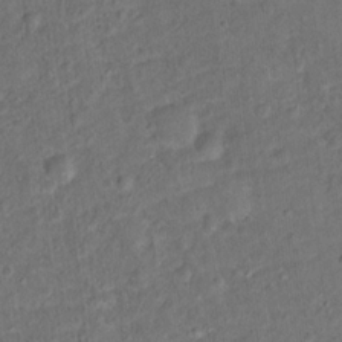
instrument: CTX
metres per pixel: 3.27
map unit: Hto
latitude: 15.6694
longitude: -42.1767
